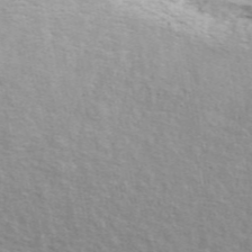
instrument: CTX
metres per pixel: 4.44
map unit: ANa
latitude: 48.4412
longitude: -76.2522
